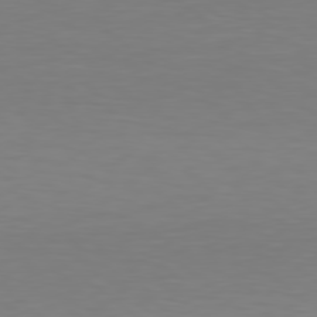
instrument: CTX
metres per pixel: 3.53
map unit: Hpe
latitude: 78.6680
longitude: -138.7813
